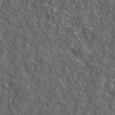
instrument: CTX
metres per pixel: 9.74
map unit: lHvf
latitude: 40.7624
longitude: -89.4616
